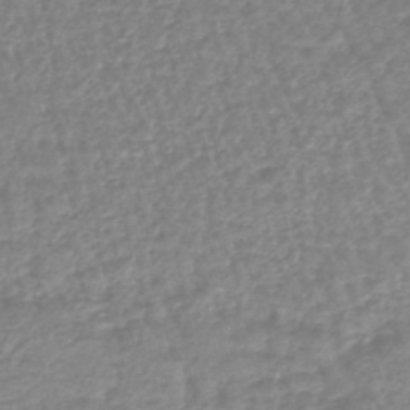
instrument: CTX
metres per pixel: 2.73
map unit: lHb
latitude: -41.4832
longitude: 70.8786
